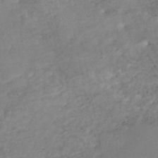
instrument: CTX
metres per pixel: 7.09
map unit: Nhe
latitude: -48.5007
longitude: -173.2725
